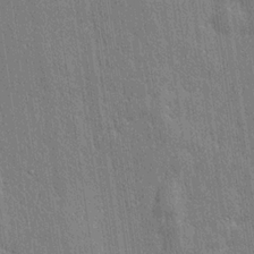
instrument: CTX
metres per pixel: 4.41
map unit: lHvf
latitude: 20.0822
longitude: 141.7477
